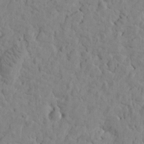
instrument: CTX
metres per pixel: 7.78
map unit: Htu
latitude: -2.0283
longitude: 179.5210
